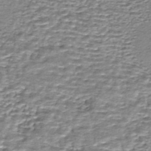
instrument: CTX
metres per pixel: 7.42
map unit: HNhu
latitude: -44.2551
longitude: 105.5588
